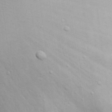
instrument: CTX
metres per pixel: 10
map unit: eHh
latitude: 18.0633
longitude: -72.3657
